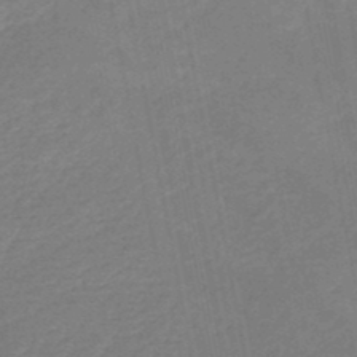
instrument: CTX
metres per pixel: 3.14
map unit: HNb
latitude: -48.6519
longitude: 58.2928
